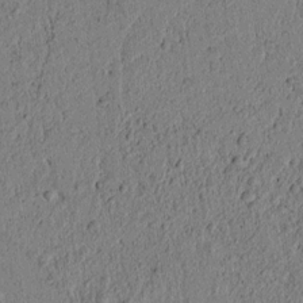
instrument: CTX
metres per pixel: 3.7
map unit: lAvf
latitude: 5.9339
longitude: 164.0283
